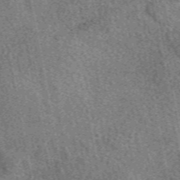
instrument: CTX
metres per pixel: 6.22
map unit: eAb
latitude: 49.8205
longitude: 115.1998
